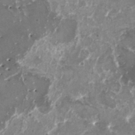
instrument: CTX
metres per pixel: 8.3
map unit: HNhu
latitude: 1.1970
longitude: 6.0850
